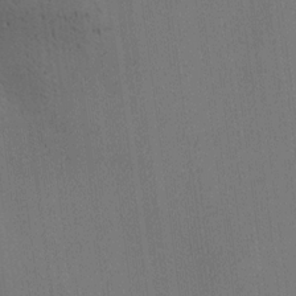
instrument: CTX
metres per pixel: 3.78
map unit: lAa
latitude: 11.8017
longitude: -108.0822
